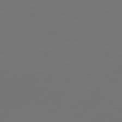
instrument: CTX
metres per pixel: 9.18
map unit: Hpe
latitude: 76.2333
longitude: -138.0444
